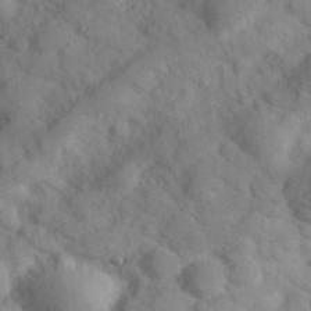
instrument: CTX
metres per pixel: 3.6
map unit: Hve
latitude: 31.9717
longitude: 151.5210
